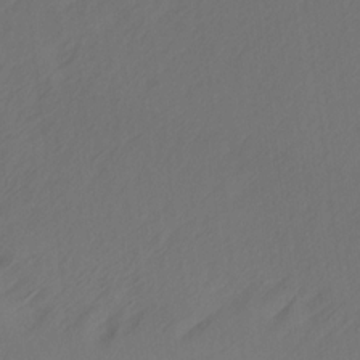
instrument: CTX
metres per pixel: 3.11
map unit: Ave
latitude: 14.2901
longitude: -105.8206
